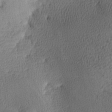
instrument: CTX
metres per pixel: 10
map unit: lAa
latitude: -9.1431
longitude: -124.8946
